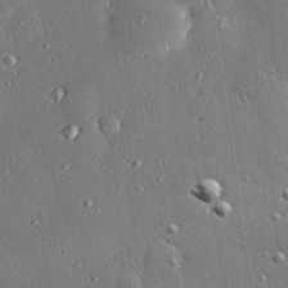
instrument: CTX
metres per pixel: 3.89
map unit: Hve
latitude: 28.4979
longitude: -91.1025
